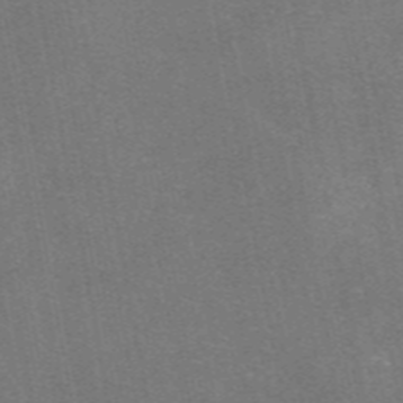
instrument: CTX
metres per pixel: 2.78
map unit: eAb
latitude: 47.1215
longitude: 104.6707
